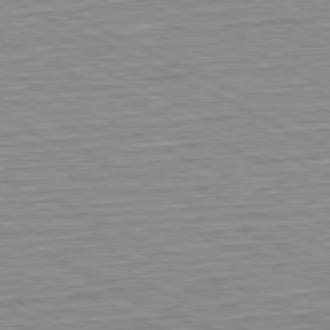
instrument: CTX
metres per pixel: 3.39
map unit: Hpe
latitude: -81.3510
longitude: 10.2551
